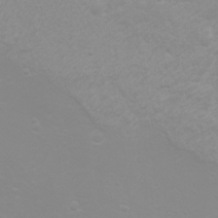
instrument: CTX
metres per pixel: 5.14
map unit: Nhu
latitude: -4.6518
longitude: -74.1578
